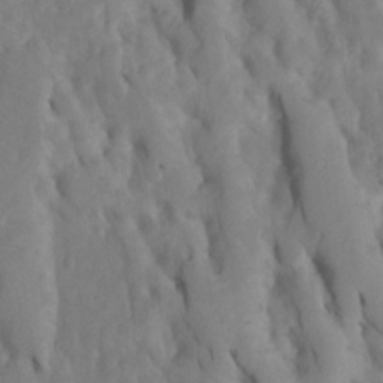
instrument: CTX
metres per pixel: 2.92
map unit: Htu
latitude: -6.8975
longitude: 145.0487
